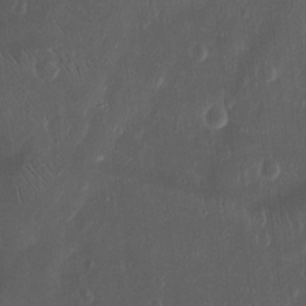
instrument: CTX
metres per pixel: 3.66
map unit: Ht
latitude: 11.5749
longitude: -75.2159
